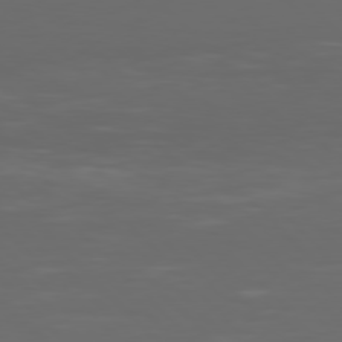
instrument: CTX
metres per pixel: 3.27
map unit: Hpe
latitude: 77.5560
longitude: -170.5357
